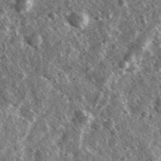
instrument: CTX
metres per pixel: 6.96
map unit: Ave
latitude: 37.9717
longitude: -107.7828
